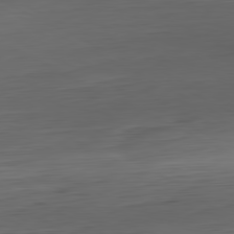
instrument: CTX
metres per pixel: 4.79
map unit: Hpe
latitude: -81.2187
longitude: 19.1620
